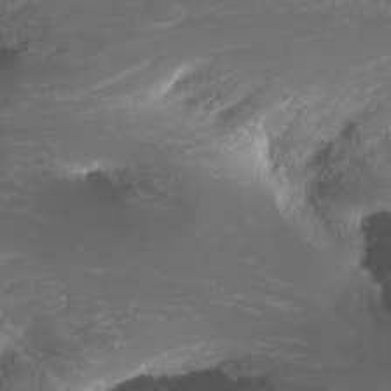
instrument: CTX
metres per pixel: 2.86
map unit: Nhu
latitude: -11.5588
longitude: -64.1389
